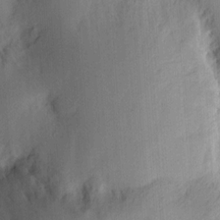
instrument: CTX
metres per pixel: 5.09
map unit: Ht
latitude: 11.2915
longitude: -74.1578
